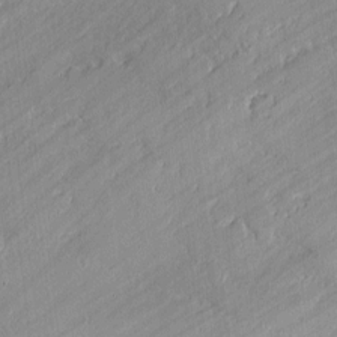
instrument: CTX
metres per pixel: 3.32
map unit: lAvf
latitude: -1.5966
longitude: -107.3104
